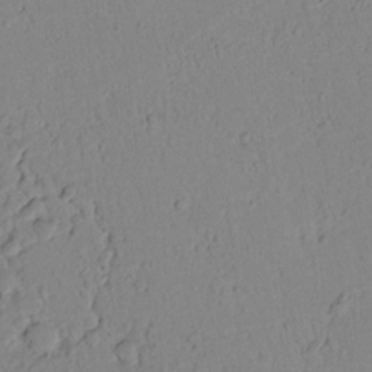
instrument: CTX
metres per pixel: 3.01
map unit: lAvf
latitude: 8.8002
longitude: 169.1053
